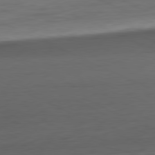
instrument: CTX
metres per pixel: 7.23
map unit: Ap
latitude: -81.6533
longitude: -62.4034
